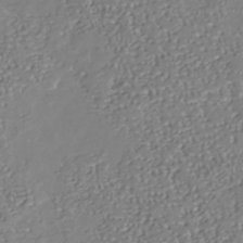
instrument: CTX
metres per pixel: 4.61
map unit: Nhu
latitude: -39.1053
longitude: -80.5357
